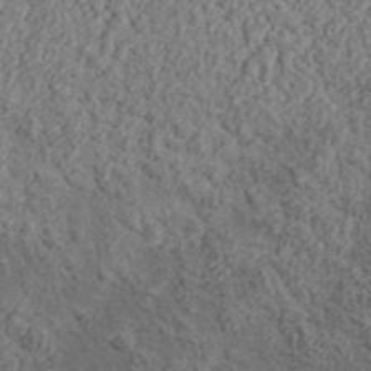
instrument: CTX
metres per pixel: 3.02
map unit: lHvf
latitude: 37.9339
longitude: -90.8380
